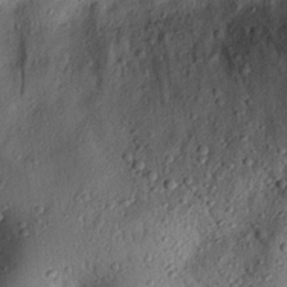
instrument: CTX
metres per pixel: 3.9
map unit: eHh
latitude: 26.0444
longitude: -75.8017
